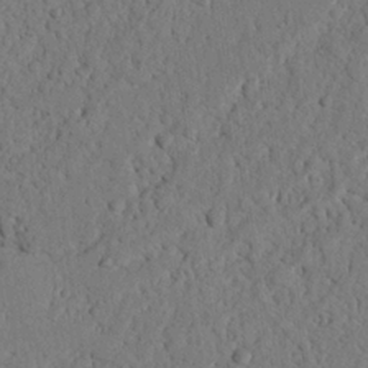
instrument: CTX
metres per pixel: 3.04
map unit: Nhu
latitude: 21.7072
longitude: -76.3467
